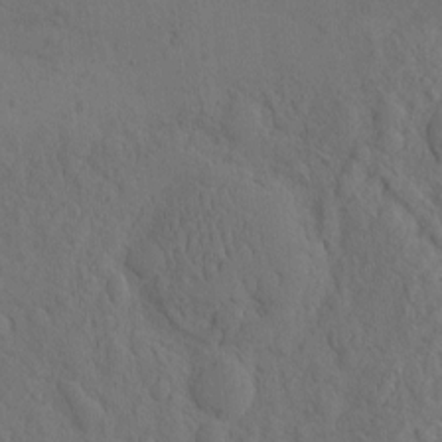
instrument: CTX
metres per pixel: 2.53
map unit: eHh
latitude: -2.1227
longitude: 18.0661
